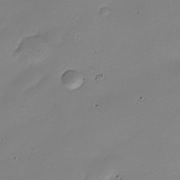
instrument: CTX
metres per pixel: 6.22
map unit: Nhe
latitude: -19.9745
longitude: 143.9556
